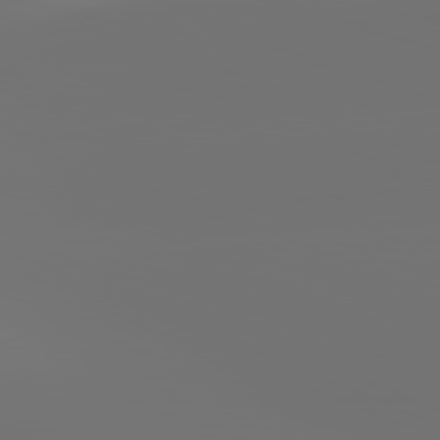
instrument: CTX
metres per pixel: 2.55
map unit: lApd
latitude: 81.7639
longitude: -152.7813
